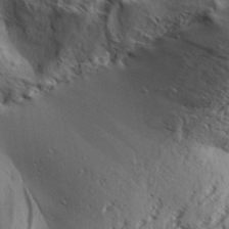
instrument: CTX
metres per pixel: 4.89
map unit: Aa
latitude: 31.4238
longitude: -138.0822
